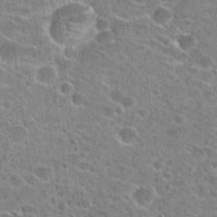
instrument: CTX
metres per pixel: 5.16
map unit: Hto
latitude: 23.0647
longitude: -43.4615
